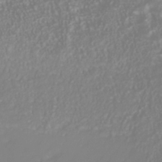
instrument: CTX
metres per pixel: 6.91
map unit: Nhu
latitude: -41.1431
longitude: -84.5357
